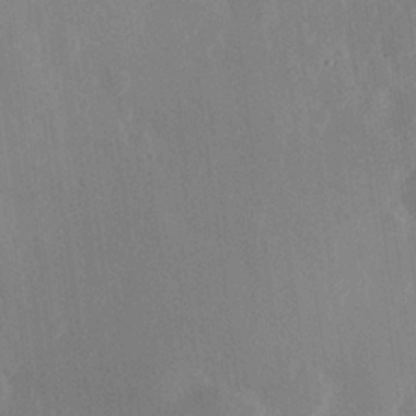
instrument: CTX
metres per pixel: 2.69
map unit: Hve
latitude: 19.6694
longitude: 149.5777
